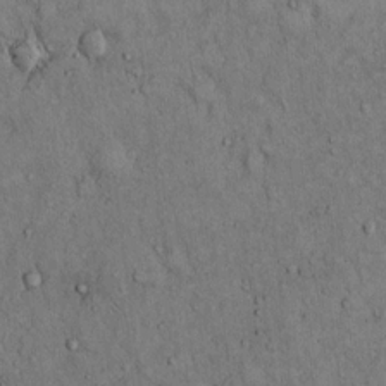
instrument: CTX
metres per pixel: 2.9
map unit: Hto
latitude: 12.4412
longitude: -60.0444
